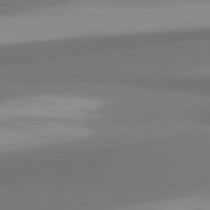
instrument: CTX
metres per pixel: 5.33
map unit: lApd
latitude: 81.5560
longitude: 163.4265
